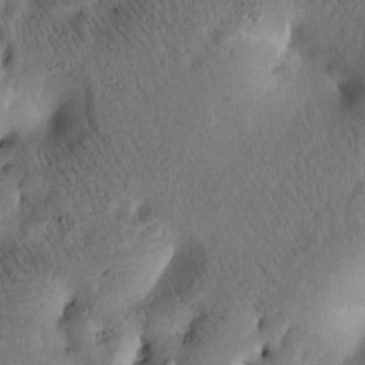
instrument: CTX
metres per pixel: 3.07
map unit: Htu
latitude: -1.8045
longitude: 170.3306
